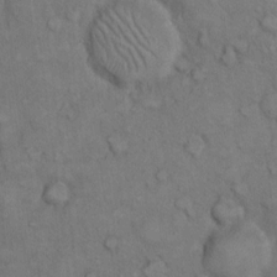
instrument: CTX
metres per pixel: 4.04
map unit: Hto
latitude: 10.3656
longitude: -60.6301
